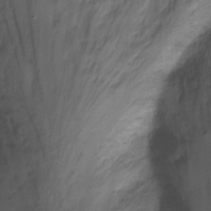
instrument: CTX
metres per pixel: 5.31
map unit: Nhu
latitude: -13.0864
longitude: -42.0633
